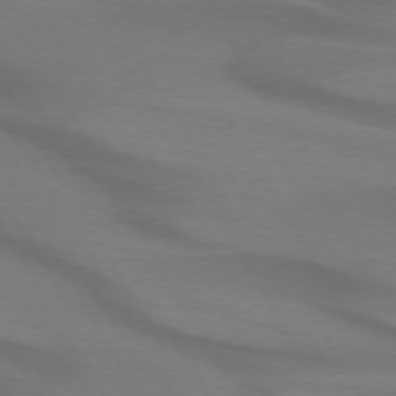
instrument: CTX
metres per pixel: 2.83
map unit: lApd
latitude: 74.2523
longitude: -65.8016
